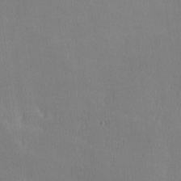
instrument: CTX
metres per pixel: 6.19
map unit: lHvf
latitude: -11.3321
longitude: -100.0255
